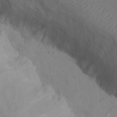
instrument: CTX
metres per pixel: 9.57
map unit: Nhu
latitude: 14.1011
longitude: -29.3293
